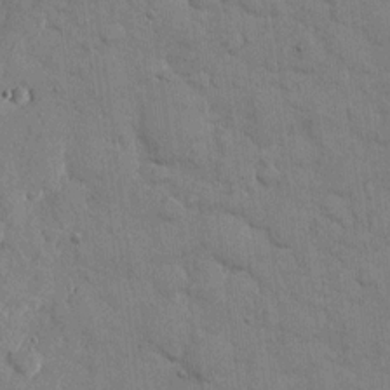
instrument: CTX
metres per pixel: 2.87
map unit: eHh
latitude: 10.6491
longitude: -67.3292
